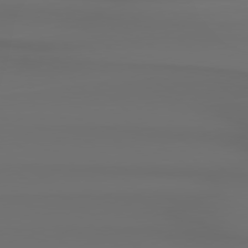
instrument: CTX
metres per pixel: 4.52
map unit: Hpe
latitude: 78.6869
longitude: -134.1200
